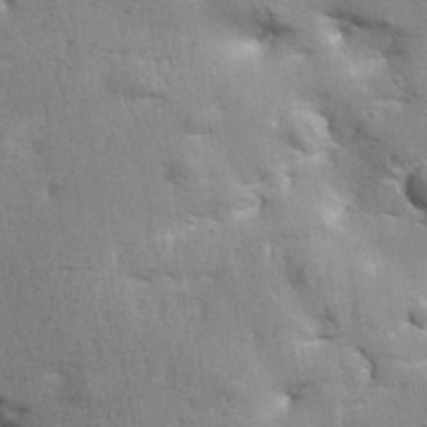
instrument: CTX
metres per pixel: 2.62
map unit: Aa
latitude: 33.6127
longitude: -143.4804
